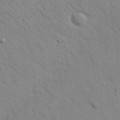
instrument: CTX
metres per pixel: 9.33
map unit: Nhu
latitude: 23.3859
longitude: -74.9703
